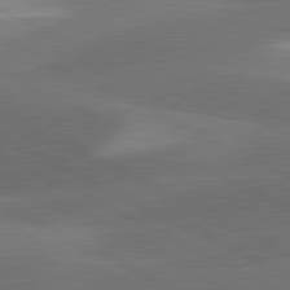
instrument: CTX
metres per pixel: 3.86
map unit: lApd
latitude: 81.4237
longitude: 127.5399
